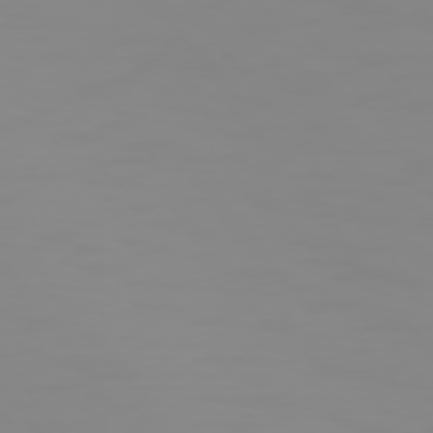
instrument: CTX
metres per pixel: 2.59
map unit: Hpe
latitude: 74.6302
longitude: -126.7813
